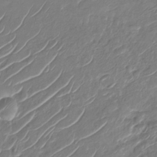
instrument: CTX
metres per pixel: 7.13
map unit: Nhu
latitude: -29.5966
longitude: -72.1389
